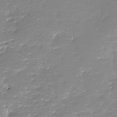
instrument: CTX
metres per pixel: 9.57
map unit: Nhu
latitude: -28.9920
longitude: -64.8569
